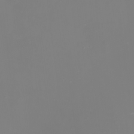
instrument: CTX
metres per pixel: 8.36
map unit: eHh
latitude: -2.1983
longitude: -75.4615
